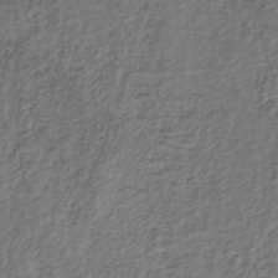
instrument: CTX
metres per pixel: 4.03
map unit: lHb
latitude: -36.5573
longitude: 68.1794
